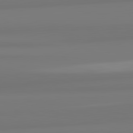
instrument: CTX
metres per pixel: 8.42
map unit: lApd
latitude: 82.3656
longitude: 174.8407
